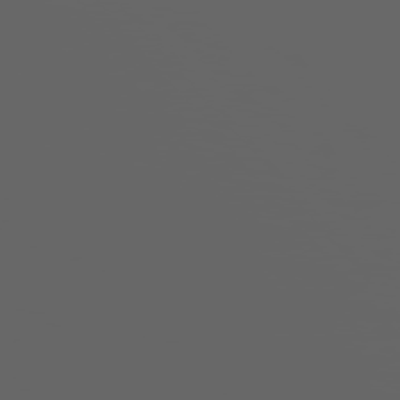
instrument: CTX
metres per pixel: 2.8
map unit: Hpe
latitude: 75.9906
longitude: -127.6505
